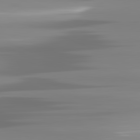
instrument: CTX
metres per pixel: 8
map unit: lApd
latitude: 81.8205
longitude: -139.3104
